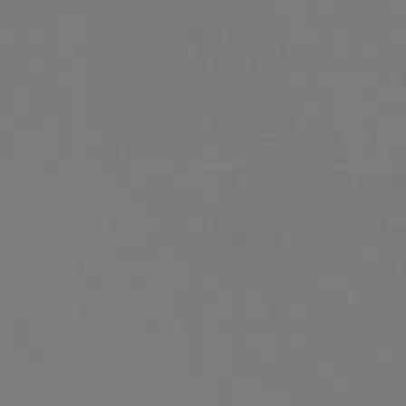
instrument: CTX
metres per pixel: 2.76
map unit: HNb
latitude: -37.9367
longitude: 54.7652
